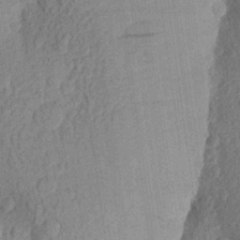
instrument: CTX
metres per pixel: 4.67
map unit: Aa
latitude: 26.7435
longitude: -145.1403
